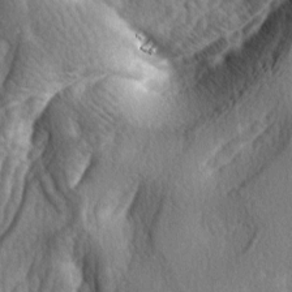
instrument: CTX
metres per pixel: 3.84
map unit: lAa
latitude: -4.9352
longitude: -124.2145
